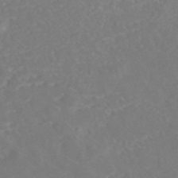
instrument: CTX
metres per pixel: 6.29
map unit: HNhu
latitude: -47.2376
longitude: 104.3873
